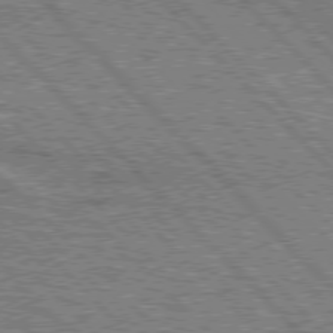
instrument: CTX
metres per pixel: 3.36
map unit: lApd
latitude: 76.4601
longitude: -81.8961
